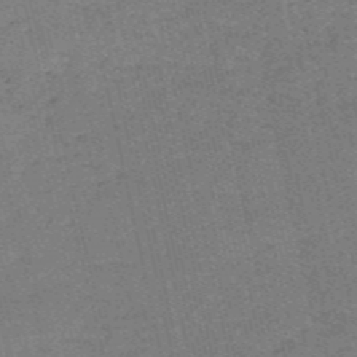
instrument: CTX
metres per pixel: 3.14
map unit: HNb
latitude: -55.3699
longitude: -42.6302
